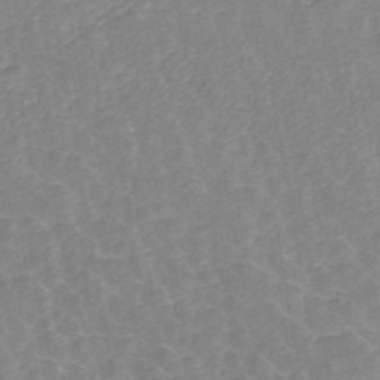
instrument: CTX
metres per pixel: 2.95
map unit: ANa
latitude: 45.5749
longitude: 24.3873
